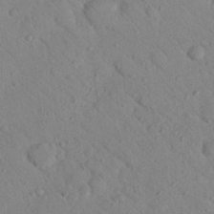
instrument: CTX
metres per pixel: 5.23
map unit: Nhu
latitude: 23.6316
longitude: -74.5735
